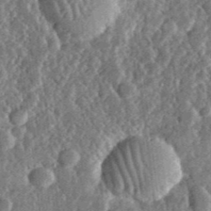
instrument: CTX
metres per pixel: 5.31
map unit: lHvf
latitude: 31.7072
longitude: -90.3278
